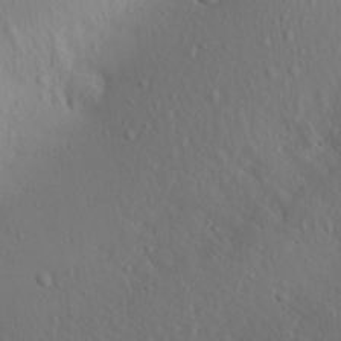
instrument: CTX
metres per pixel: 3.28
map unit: Aa
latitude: 18.8191
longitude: -144.2333
